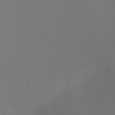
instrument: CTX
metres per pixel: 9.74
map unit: Ht
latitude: -4.0283
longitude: -61.2159
